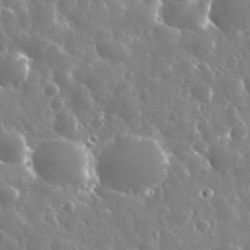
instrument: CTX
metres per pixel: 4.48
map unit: eHh
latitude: 34.4601
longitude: -57.5560
